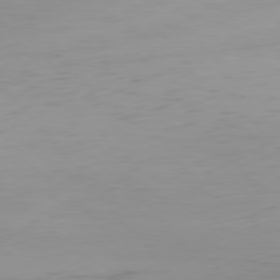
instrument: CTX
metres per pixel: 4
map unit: Hpe
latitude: 76.2333
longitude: -142.7057
